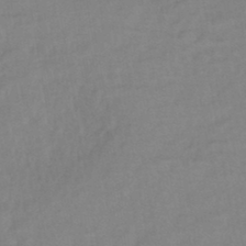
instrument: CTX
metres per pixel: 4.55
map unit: eHb
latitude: -43.2753
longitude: 85.0675
